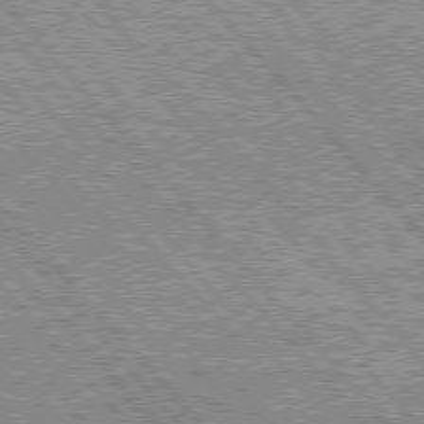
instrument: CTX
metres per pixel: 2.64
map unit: lApd
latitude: 76.1200
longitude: -75.4238
